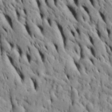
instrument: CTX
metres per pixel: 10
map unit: Htu
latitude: -3.6721
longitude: 151.6721
